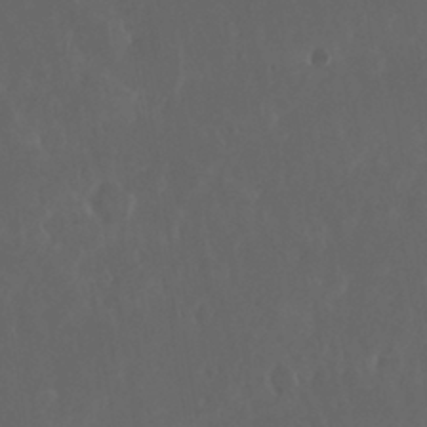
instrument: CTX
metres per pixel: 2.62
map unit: Nhu
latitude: 29.8205
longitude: -58.6491
